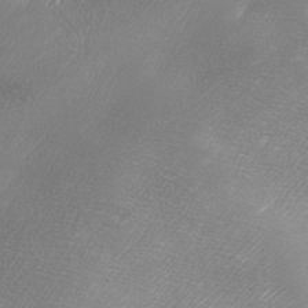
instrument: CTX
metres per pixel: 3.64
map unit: Ave
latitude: 10.1956
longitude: -106.2523
